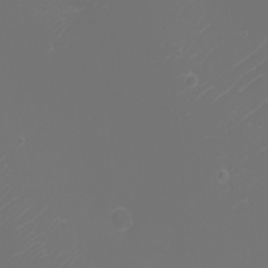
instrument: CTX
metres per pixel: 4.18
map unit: eHh
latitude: -5.8800
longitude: -88.1578
